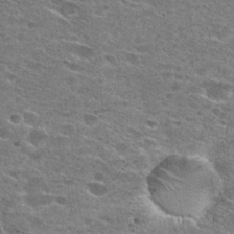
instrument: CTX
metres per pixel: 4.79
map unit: Hto
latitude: 27.8395
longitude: -46.8002
